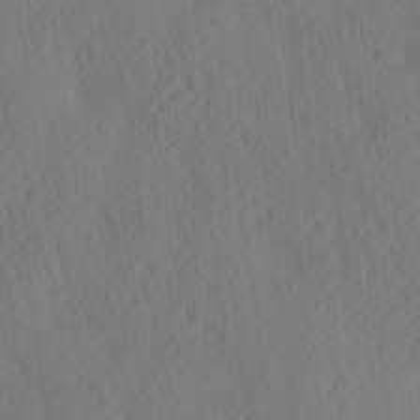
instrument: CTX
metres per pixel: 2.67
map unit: lAa
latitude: 21.2348
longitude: -138.9136
